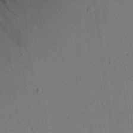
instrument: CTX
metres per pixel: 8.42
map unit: Aa
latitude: 20.0822
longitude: -140.8380
